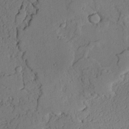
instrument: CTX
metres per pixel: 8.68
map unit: lAvf
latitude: 22.9892
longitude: -109.9150
